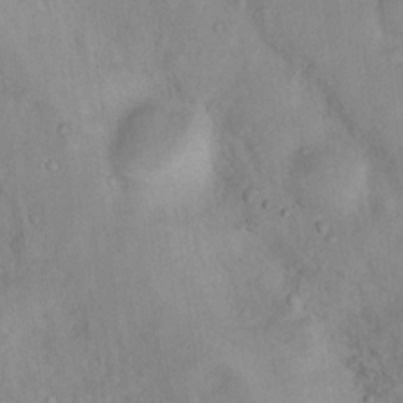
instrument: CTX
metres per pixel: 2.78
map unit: Nhu
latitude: 11.4238
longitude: -26.7813
